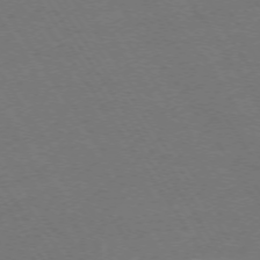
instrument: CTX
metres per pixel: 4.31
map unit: Ap
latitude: -74.2362
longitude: -76.6679
